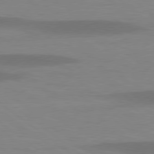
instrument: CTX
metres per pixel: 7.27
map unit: lApd
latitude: 78.6491
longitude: -47.7072
